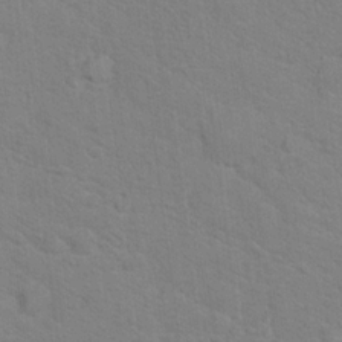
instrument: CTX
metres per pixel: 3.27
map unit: Hto
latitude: 16.6302
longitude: -38.3278
